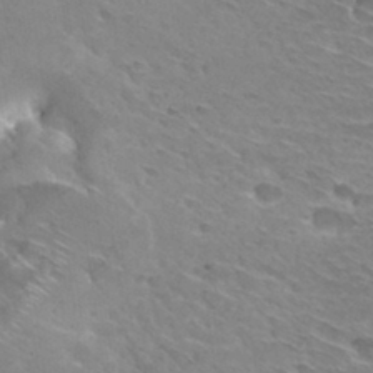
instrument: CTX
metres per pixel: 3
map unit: Hto
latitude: 30.1956
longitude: -42.3845
